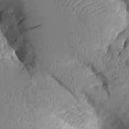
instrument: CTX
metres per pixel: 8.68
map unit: Aa
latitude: 9.6694
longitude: -127.6505
